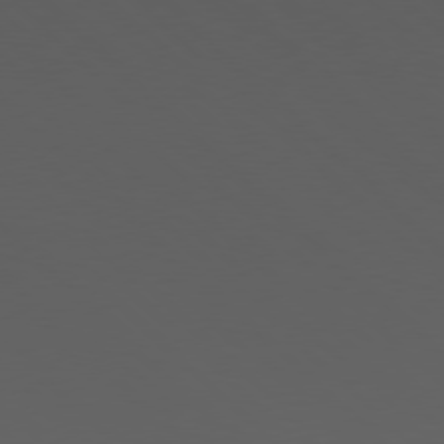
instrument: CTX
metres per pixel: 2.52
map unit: Hpe
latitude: 77.7638
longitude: -169.9717
